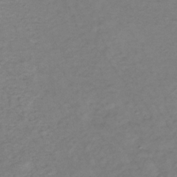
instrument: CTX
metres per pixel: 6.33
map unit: lHb
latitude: -35.2565
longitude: 70.2173
